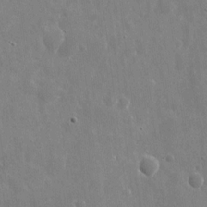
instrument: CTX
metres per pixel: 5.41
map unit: eHh
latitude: 9.8395
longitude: -70.0822
